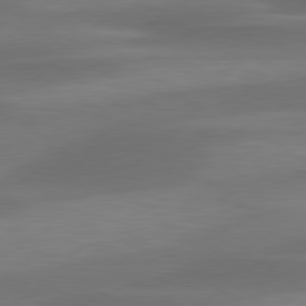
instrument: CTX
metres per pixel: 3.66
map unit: lApd
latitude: 79.8395
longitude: -86.5546
